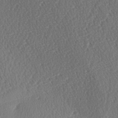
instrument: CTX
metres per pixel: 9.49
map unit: lAa
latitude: -2.7652
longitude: -128.0444
